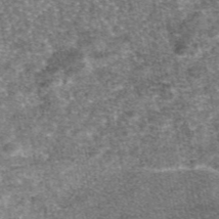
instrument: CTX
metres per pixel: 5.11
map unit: eAb
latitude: 47.0459
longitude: 106.9731
